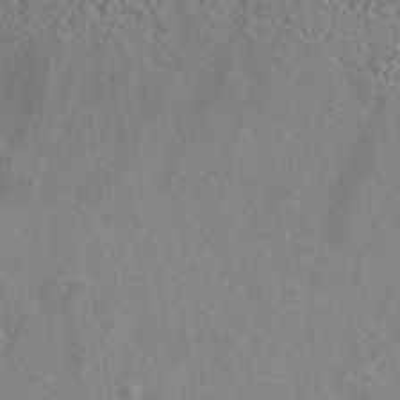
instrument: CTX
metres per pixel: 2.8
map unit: lHvf
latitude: 41.4804
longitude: -88.5924
